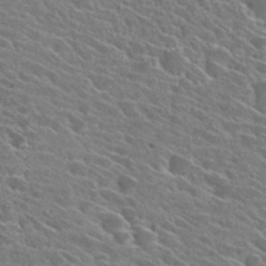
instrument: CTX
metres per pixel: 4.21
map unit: Hto
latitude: 27.0648
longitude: -42.8191
